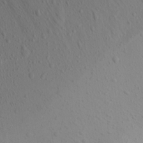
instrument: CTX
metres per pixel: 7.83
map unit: Aa
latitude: 16.5924
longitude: -143.9528
